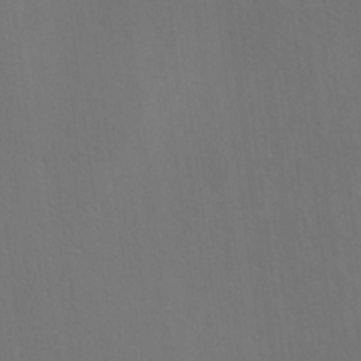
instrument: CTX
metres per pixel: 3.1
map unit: Ave
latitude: 16.8191
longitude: -138.5735
